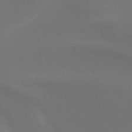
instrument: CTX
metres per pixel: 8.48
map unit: Ht
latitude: -14.2740
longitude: -58.2900
